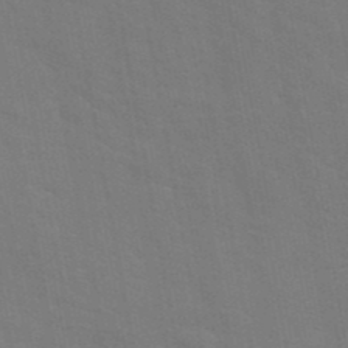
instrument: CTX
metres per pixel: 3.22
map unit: ANa
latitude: 39.9150
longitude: 22.1039
